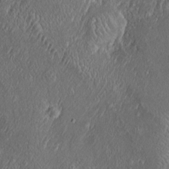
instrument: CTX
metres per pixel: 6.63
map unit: Htu
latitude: -6.7085
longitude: 158.1039
